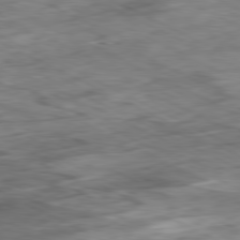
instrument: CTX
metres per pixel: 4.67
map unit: Ap
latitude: -81.0676
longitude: -80.1578
